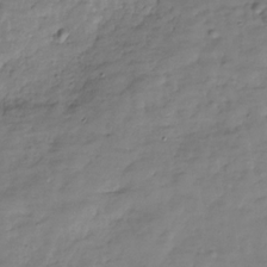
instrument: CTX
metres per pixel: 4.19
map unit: Hve
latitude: -30.9730
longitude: 90.9731
